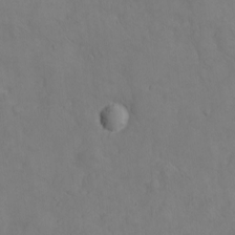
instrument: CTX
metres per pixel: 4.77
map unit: eHh
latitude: -8.6896
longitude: -66.8569
